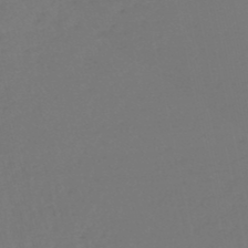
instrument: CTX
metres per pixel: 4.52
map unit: lHb
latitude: -47.4265
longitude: 65.2187
